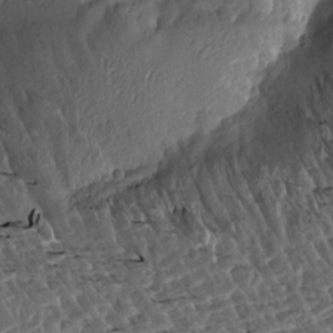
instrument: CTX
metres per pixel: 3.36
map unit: Aa
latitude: 13.2915
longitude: -139.9528
